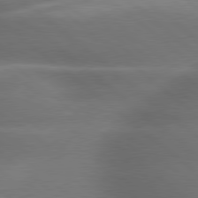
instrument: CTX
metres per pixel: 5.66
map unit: lApd
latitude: 79.3482
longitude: -117.7072
